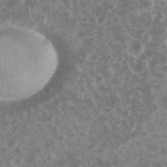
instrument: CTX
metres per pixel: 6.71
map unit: eHh
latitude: 34.6301
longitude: -61.7260
